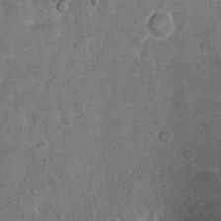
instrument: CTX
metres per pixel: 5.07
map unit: Hto
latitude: 11.1781
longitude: -36.3656
